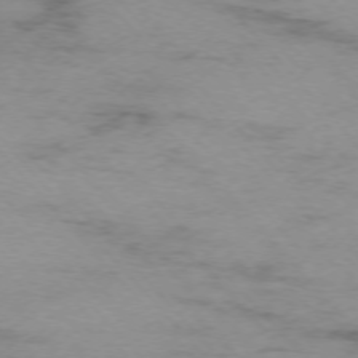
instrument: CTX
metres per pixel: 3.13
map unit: Ap
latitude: -75.8423
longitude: -87.7827
